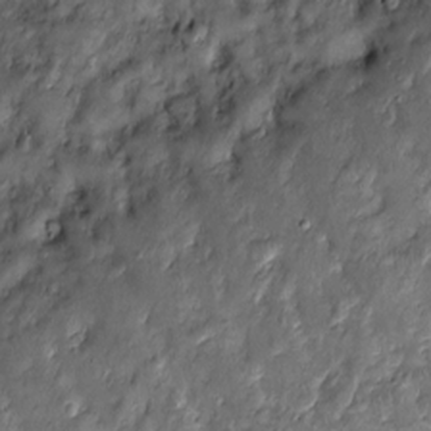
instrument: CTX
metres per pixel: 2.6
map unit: Htu
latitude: -6.4629
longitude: 159.5021
